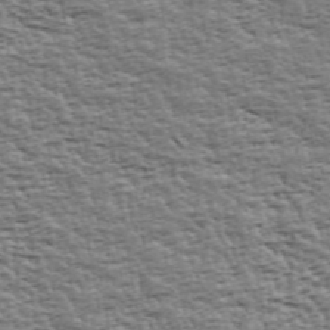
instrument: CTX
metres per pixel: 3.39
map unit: Ave
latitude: 42.9703
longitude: -113.0836
